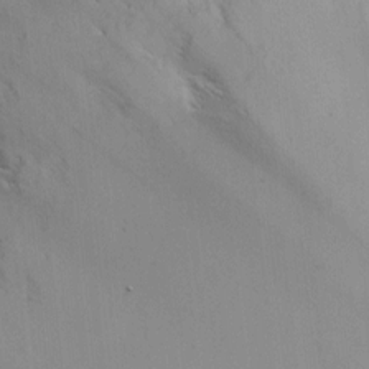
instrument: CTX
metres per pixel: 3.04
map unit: HNhu
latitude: 7.9339
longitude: -0.5357
